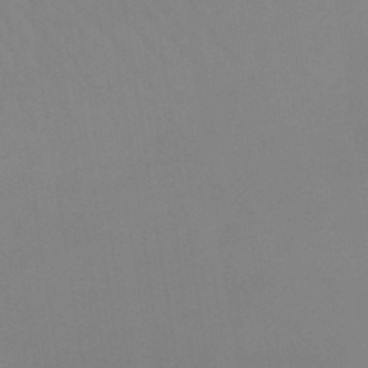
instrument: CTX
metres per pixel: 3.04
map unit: lHb
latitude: -48.3873
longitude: 67.3887
